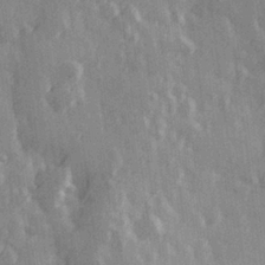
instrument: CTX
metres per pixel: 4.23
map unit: Hve
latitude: 26.3656
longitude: 147.0486
